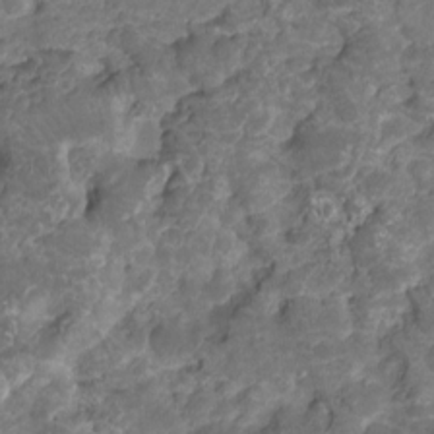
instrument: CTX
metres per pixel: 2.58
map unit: HNhu
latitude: -21.3131
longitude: 85.3131
